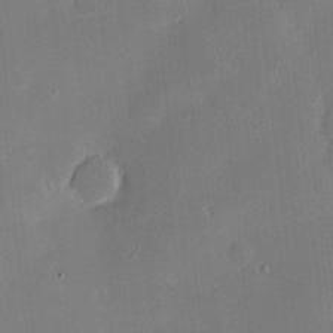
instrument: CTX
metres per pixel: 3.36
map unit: Hve
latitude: -10.7841
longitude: 175.5777
